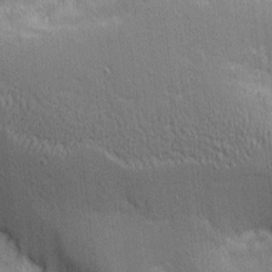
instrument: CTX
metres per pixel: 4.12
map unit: Nhu
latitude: 3.3292
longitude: -75.4049
